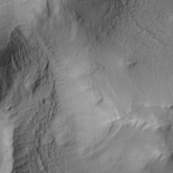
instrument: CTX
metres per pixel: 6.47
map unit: lAa
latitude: 4.9325
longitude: -113.4048
